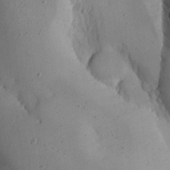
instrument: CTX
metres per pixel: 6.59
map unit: Aa
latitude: 23.6505
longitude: -127.4993
